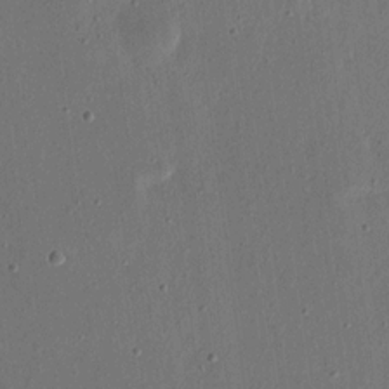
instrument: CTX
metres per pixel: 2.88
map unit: eHh
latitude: 16.0633
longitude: -70.3089
